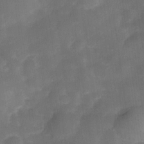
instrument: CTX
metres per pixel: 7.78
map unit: Nve
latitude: -27.1242
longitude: -148.1011
